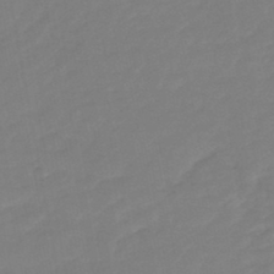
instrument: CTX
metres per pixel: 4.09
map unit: HNhu
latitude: -46.8030
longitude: 92.1228
